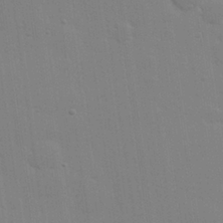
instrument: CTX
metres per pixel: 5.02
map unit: Hve
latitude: 26.7813
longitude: -92.8002
